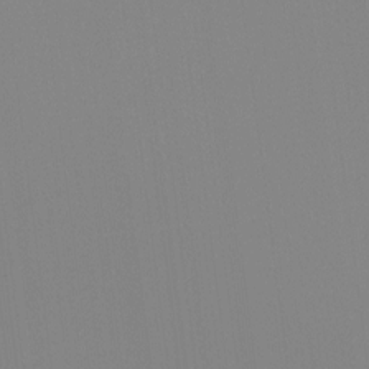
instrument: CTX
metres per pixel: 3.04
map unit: Hto
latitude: -8.1228
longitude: -47.9150
